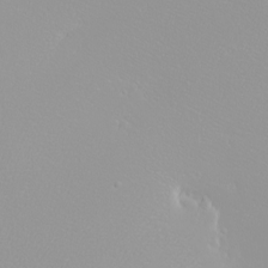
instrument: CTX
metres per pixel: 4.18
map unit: eHh
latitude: -8.3873
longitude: -70.6490
